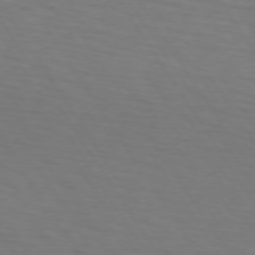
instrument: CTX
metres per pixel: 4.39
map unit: lApd
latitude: 73.0837
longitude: -75.6127
